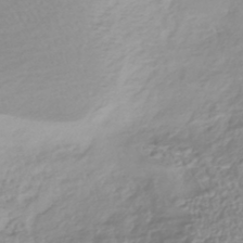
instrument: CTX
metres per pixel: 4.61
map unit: HNhu
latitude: -44.8597
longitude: 99.1242
